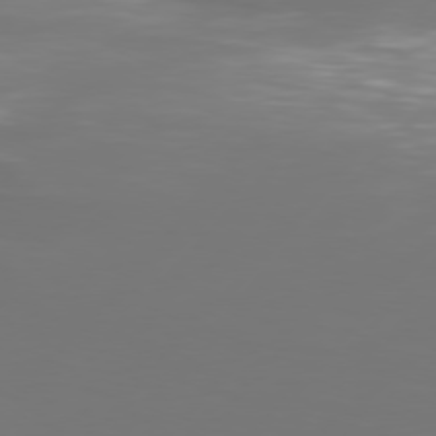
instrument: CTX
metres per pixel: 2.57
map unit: Hpe
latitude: 75.8961
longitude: -128.2333
